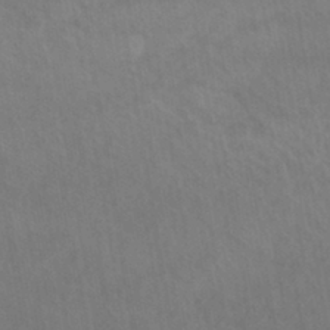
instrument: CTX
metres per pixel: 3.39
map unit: eHb
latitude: -43.2375
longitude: 87.5021
